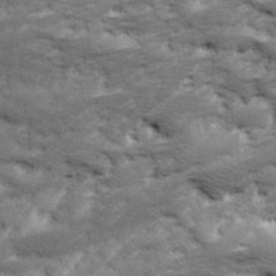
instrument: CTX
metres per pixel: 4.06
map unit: Ave
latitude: 17.6127
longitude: -135.7827
